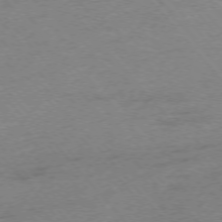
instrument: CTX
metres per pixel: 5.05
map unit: Ap
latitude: -75.7289
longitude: -71.7638
